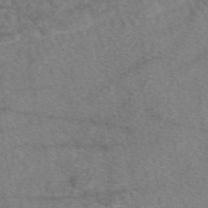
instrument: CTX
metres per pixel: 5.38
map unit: eAb
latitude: 49.1970
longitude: 111.0864
